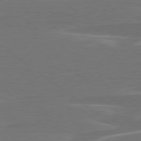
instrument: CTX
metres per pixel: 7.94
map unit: lApd
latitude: 79.3293
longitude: -93.8772
